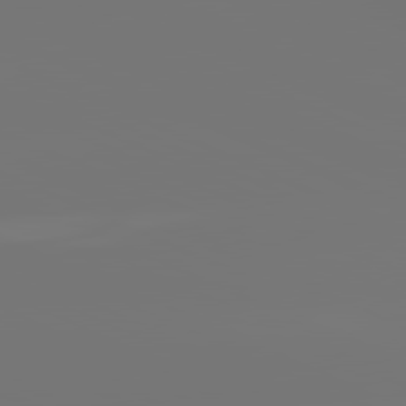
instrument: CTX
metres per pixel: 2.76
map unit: lApd
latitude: 81.5560
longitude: -152.3656
